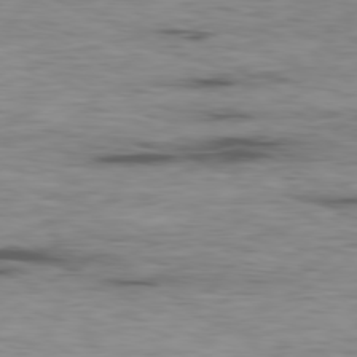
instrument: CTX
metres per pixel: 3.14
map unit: Ap
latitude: -80.1039
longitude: -91.7072
